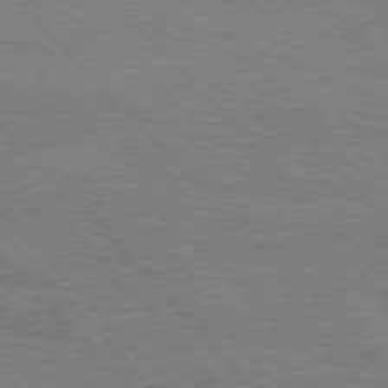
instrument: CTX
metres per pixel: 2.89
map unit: Hpe
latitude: 76.5356
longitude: -161.3670
